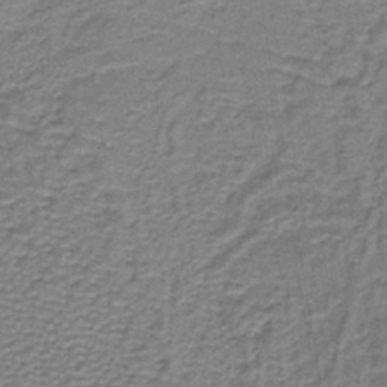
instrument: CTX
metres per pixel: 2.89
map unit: lHb
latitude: -40.4251
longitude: 62.0661
